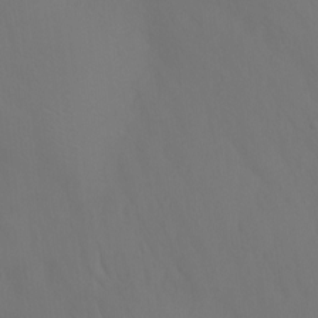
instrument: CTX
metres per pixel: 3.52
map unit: Ht
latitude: -10.1417
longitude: -46.2523
